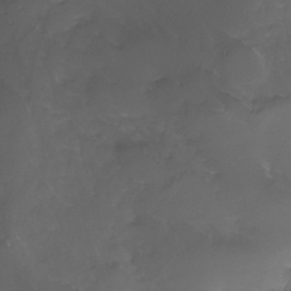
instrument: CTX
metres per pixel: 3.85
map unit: Nhe
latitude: -33.0298
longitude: -93.0269
